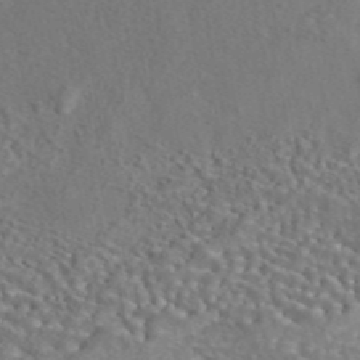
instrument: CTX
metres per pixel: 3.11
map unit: eAb
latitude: 42.6868
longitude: 104.9541
